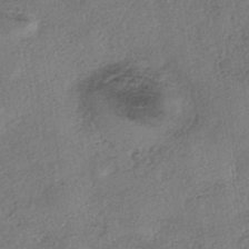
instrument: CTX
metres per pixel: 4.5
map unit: eHh
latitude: -41.5966
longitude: 119.9367
